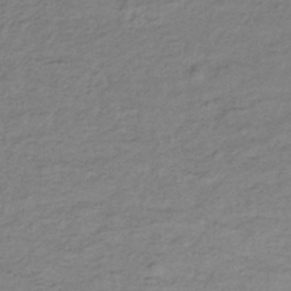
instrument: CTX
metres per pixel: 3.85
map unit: lHb
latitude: -35.4265
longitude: 69.8800
